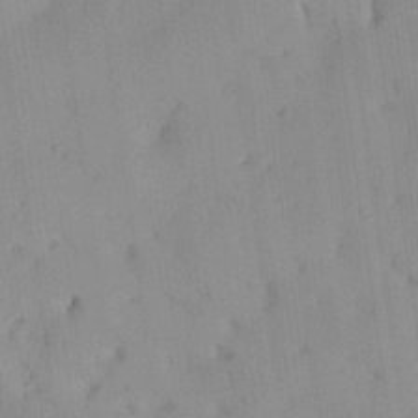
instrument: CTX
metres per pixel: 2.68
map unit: Aa
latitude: 25.6127
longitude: -137.4238
